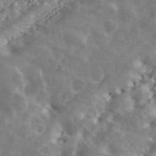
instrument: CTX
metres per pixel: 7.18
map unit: ANa
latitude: 43.5749
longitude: 47.4832
